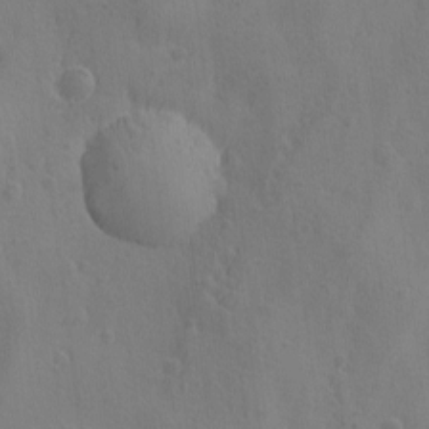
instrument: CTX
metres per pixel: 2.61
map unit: Ave
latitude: -8.0094
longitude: -119.6694
